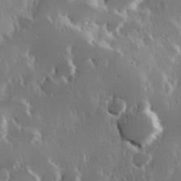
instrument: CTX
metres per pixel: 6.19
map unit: Hve
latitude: 23.2915
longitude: 146.3117
